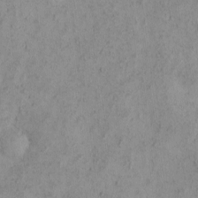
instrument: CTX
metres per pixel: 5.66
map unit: eHh
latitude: -0.0283
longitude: 18.3873
